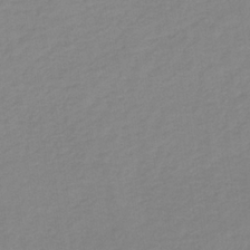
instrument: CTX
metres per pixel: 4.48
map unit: HNb
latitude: -31.6155
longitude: 63.1620
